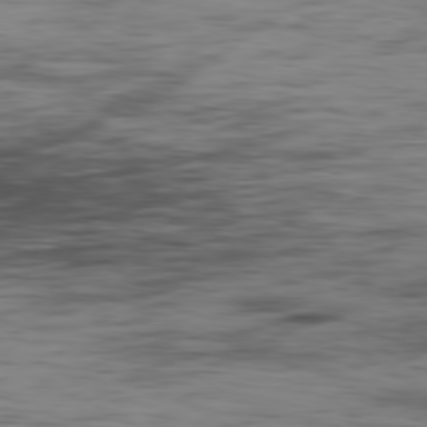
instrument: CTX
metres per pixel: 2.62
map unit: Hpe
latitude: -80.4251
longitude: 19.4454
